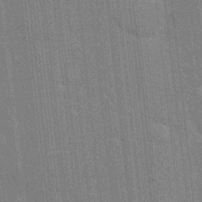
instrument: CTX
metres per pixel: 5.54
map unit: eHh
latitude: 5.8394
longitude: -74.3089
